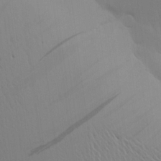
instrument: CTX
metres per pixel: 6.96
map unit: Aa
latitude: 18.5545
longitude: -142.8191
